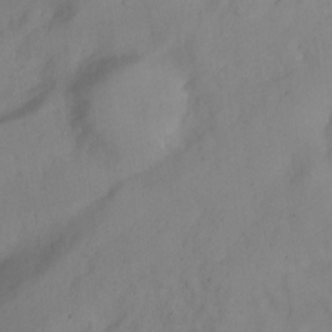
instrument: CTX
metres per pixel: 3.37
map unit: Ht
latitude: -4.3117
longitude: -19.8961
